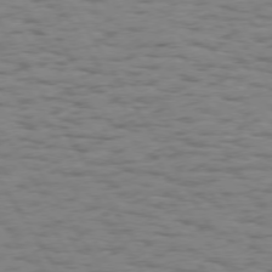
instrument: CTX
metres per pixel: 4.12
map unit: Hpe
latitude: 73.9151
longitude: -135.9717
